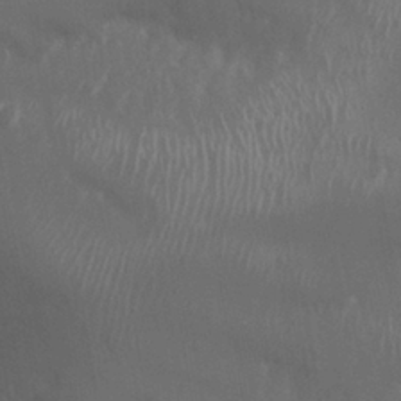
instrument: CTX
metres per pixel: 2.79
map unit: Nhu
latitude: 25.6127
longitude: -59.5560
